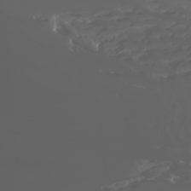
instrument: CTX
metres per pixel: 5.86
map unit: Htu
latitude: -1.1243
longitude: -75.8772
